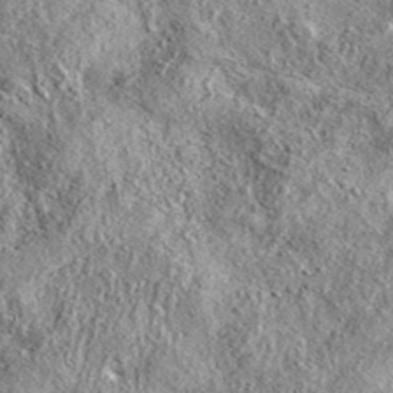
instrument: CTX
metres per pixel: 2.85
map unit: eAb
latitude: 37.3481
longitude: 109.7855
